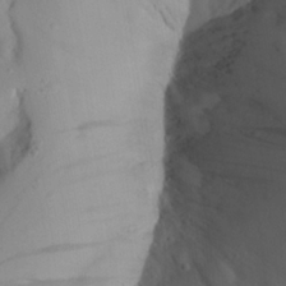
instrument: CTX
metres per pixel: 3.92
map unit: Aa
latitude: 24.4790
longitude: -132.0444
